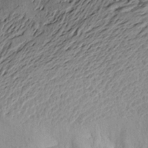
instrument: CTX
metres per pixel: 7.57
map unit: Aa
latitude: 20.5357
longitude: -149.4049
